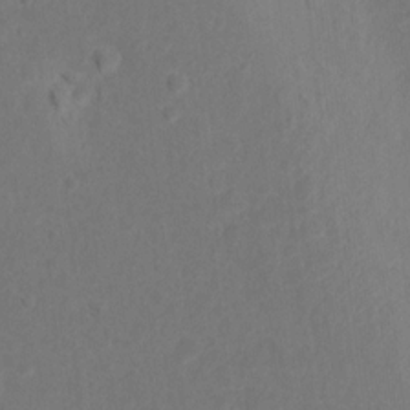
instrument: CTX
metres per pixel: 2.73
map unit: Nhu
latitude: 10.4790
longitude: -27.5938
